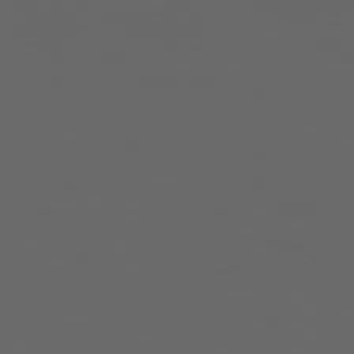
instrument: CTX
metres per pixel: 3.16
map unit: Ap
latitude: -77.7667
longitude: -75.6316
